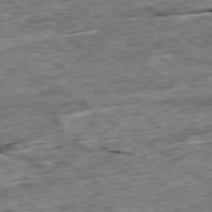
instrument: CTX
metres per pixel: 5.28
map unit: Ap
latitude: -79.5777
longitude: -84.9136
